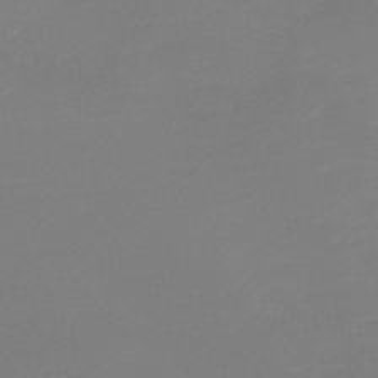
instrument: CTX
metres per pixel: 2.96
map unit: lHb
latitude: -44.9353
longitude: 64.2740
